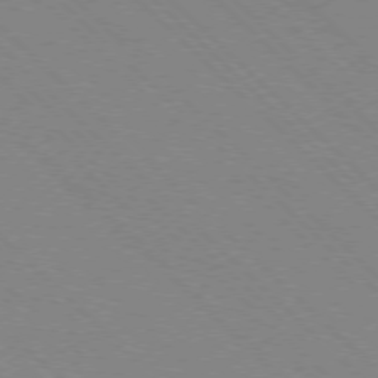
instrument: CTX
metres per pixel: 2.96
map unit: Ap
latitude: -77.4643
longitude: -66.3656
